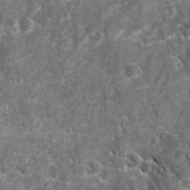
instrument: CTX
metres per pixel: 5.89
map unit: Ave
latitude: 16.8380
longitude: -131.0837
